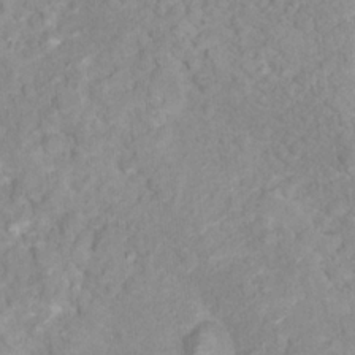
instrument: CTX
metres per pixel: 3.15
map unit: Nhu
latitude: 16.5735
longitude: -31.7072
